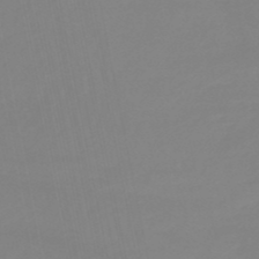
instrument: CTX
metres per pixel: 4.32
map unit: eHb
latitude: -49.4644
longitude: 85.5588
